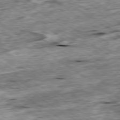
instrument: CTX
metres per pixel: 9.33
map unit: Ap
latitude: -79.9178
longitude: -85.4804
